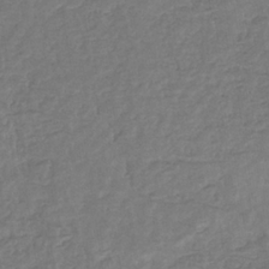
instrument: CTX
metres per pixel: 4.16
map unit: eHb
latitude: -34.5007
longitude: 76.8597
